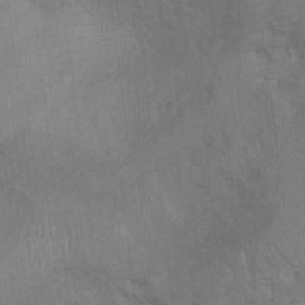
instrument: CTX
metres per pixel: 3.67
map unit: Ht
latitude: 4.1767
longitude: -28.8191
